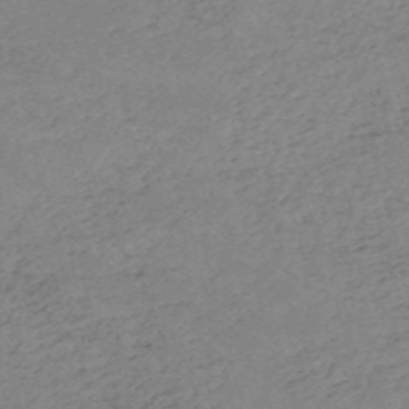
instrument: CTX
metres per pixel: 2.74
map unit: HNb
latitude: -54.0283
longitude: -36.8380
